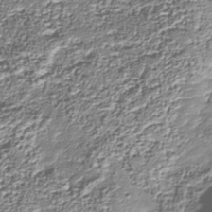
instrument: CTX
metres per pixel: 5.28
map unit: Nhu
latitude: -38.0283
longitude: -82.1388
